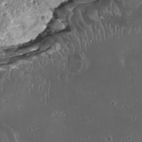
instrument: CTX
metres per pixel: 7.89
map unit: HNhu
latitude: 2.1389
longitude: 6.2550
